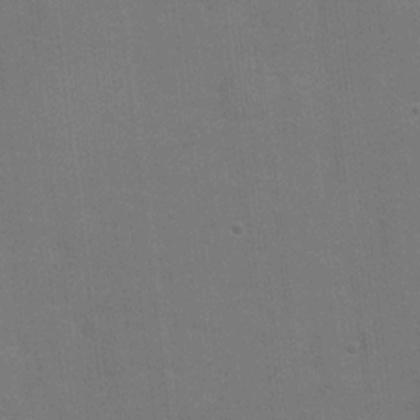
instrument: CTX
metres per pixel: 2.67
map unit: Hto
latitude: 4.5735
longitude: -31.8395
